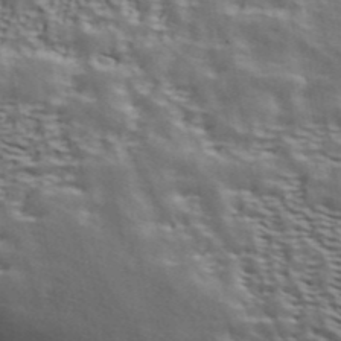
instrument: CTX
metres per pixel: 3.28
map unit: ANa
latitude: 43.2159
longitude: 48.3118
